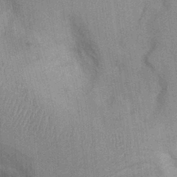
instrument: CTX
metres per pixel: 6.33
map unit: Ht
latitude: -2.2361
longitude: -15.5749
